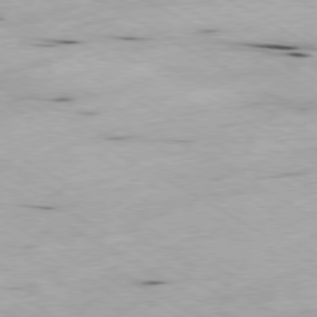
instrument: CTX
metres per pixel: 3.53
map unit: Ap
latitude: -79.2565
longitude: -68.6869
